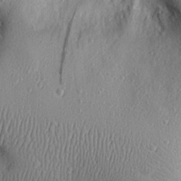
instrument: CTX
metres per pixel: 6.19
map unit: eHh
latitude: 25.8016
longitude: -76.8380
